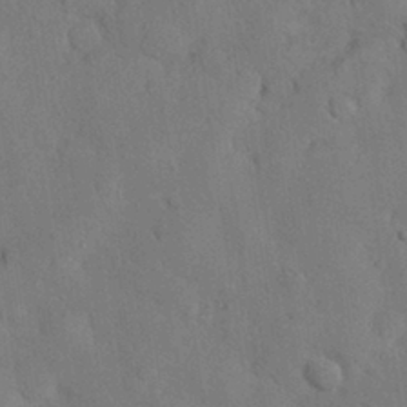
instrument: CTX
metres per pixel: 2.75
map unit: Nhu
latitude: 27.8961
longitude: -69.8961
